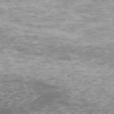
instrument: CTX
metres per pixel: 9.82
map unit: Hpe
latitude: -72.0472
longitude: 7.5966
